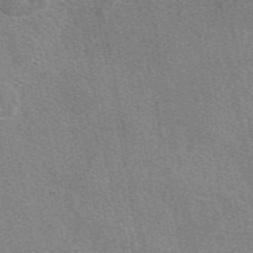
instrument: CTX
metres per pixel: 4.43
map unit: eAb
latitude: 49.2159
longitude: 114.7085
